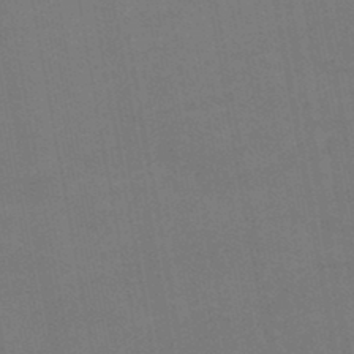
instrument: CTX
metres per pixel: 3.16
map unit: lHb
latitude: -45.2565
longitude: 67.6344
